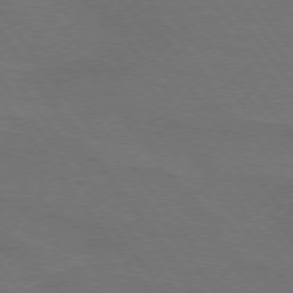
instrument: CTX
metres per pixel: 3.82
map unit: lApd
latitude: 74.8758
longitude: -57.2914
